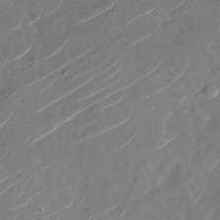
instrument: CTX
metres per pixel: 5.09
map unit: Nhu
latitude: -29.1242
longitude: -72.8191
